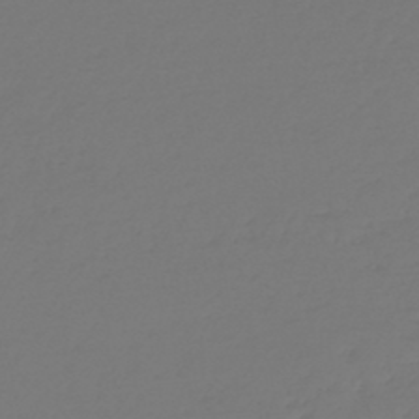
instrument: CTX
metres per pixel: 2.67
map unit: lHb
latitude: -47.1431
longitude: 62.8975
